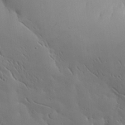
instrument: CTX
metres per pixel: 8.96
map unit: eHh
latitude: 29.1781
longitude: -82.4223
